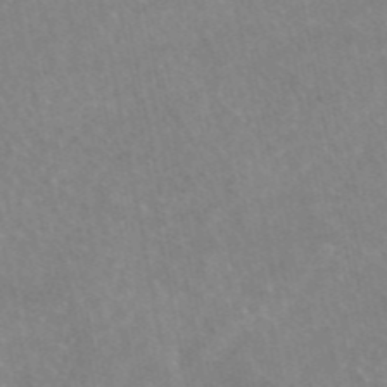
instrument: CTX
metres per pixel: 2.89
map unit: eAb
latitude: 46.1389
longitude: 124.3684
